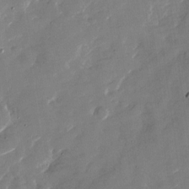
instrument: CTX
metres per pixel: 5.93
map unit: Nhu
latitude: -27.8233
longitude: -73.2915
